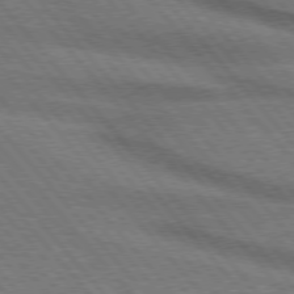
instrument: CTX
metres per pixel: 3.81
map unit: lApd
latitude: 75.8772
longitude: -84.1389
